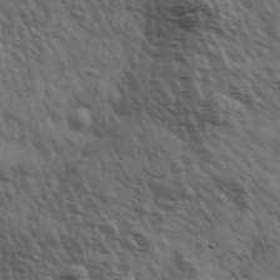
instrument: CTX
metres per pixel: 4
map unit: Hve
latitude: 31.8584
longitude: 150.3117
